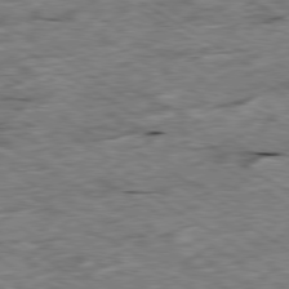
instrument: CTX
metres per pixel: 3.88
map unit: Ap
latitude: -79.9556
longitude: -86.4223
